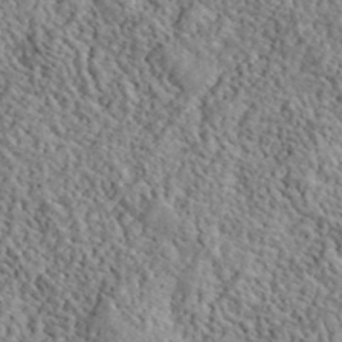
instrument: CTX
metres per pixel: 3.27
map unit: lHvf
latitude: 40.6868
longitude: -86.2333
